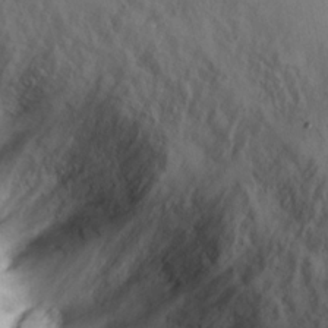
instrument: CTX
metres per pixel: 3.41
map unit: Hto
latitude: 14.0444
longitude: -30.0444
